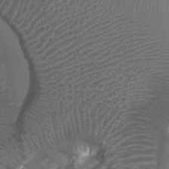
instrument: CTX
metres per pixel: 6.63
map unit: Ht
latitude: 2.5545
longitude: -19.6505
